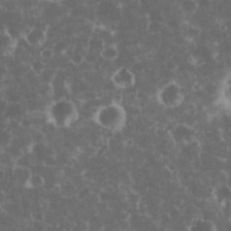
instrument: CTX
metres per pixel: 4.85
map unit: eHh
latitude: 33.7639
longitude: -61.8772
